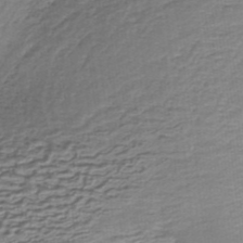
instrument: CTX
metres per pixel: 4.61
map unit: lHb
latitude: -35.5966
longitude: 60.0472
